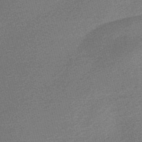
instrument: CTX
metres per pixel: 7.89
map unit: Nve
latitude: -56.7841
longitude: 61.0486
